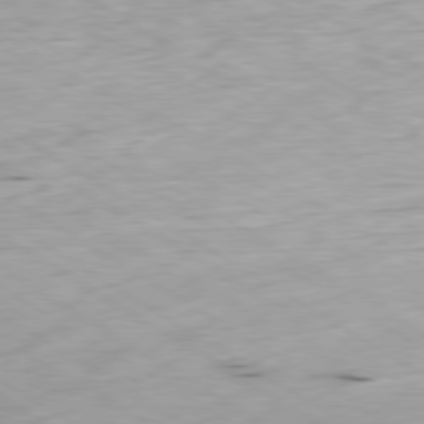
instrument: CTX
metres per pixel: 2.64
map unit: Ap
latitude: -80.0661
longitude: -72.0633
